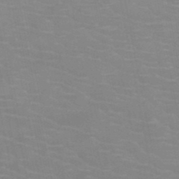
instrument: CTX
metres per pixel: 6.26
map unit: HNb
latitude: -47.0108
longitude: -47.2159
